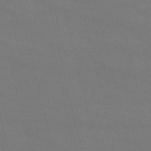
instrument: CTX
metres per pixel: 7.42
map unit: HNb
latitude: -54.5385
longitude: -37.5371
